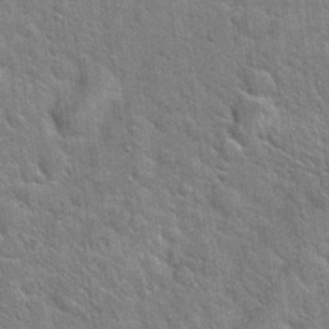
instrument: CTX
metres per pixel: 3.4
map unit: Hto
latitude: 20.3090
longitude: -52.1389
